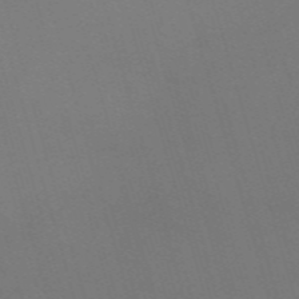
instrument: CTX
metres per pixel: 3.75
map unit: Nve
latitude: -59.4454
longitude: 61.0109
